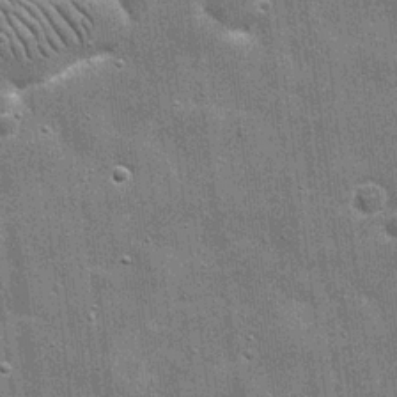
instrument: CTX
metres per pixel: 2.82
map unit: eHh
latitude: 20.2712
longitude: -66.8758
